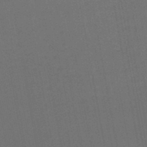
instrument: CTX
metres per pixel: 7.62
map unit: lHb
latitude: -46.1794
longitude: 63.4643
